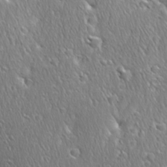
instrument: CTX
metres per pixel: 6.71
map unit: Ave
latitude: 22.7813
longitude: -135.4804
